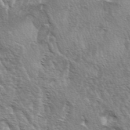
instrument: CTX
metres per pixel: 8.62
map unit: lAa
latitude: -4.0472
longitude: -122.2900
